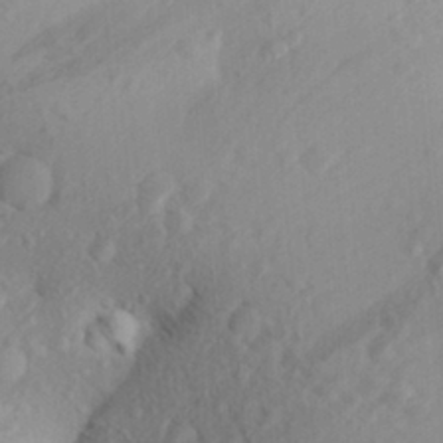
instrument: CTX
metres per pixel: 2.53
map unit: Aa
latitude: 28.6679
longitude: -132.0444
